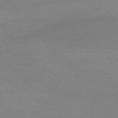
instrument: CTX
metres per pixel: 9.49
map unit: Ap
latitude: -76.4629
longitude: -72.1956
